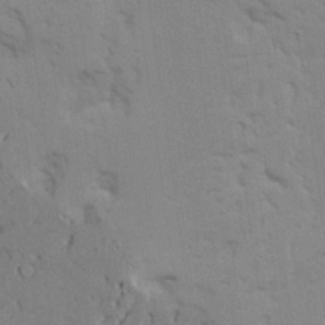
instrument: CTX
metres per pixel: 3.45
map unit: Ave
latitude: 23.8961
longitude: -130.7058
